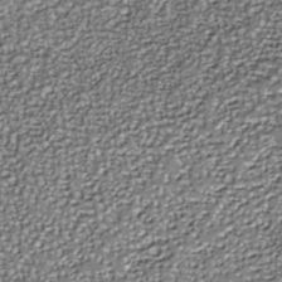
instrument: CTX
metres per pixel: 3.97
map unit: Nhe
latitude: -36.5573
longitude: -87.2915
